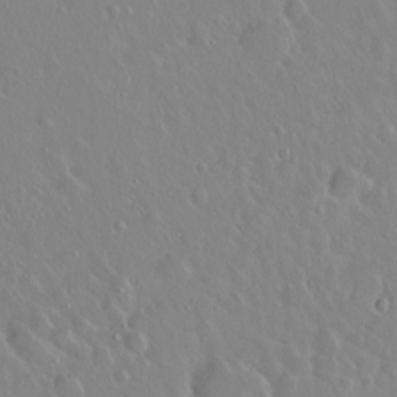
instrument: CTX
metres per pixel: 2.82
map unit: eHh
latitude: 1.7827
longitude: -54.5168
